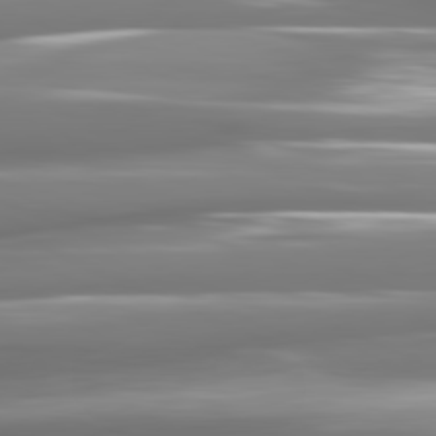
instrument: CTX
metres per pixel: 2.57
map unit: lApd
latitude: 81.1970
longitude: -142.4223
